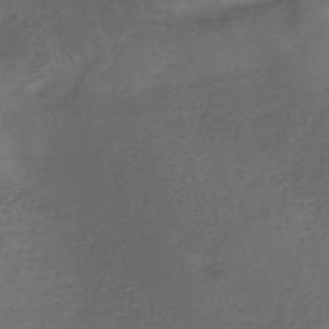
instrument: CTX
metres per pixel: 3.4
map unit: lHb
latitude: -35.1998
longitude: 66.6707
